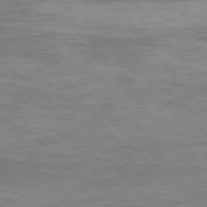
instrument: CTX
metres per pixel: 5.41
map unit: Hpe
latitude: 75.1781
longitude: -143.5938
